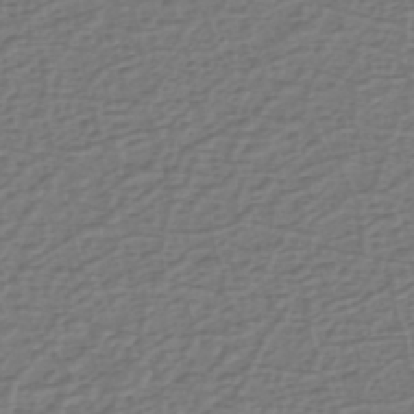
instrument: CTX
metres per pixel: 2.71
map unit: eHh
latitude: -40.0094
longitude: -28.4223
